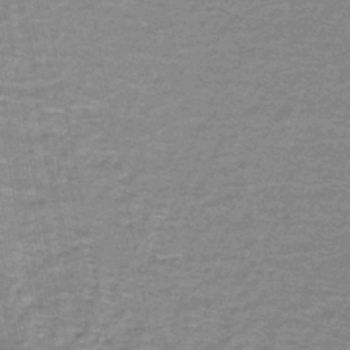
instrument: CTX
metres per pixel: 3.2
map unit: lHb
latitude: -43.2187
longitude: 54.9542
